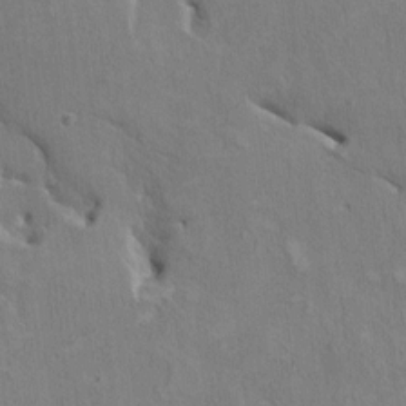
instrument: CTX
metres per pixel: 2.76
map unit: HNhu
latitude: 3.4615
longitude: -3.9717
